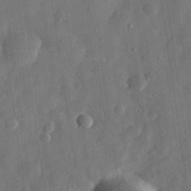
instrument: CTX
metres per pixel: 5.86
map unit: eHh
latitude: 31.2726
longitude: -74.9514
